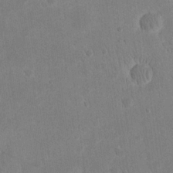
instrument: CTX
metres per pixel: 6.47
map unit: eHh
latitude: 20.1389
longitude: -69.7450
